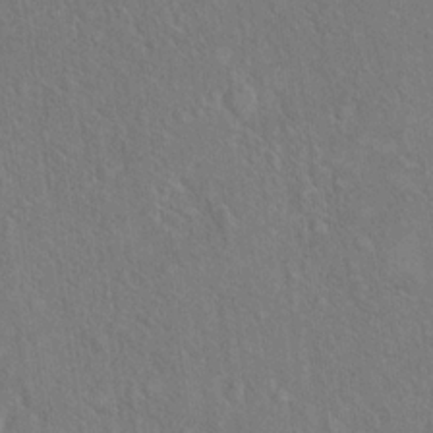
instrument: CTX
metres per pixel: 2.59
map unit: eHh
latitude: 18.0444
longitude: -65.5182
